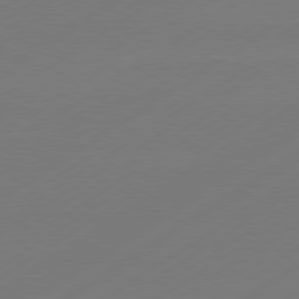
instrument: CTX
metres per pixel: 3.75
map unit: Hpe
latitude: -80.8786
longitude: 15.5588
